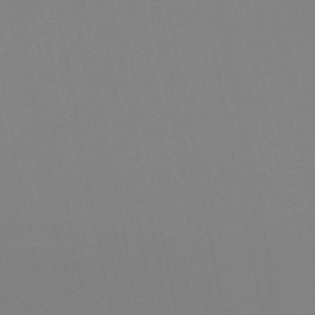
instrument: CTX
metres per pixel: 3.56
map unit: HNb
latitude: -46.3117
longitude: -43.1592
